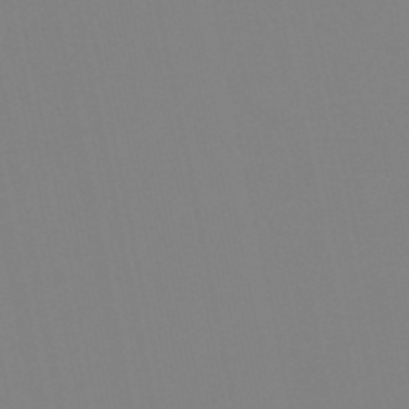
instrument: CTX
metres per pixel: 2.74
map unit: lHb
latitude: -49.3321
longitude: 69.8611
